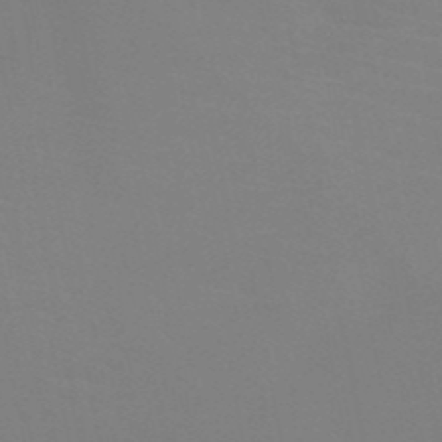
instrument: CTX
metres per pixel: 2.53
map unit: HNb
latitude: -50.9353
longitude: -46.0633
